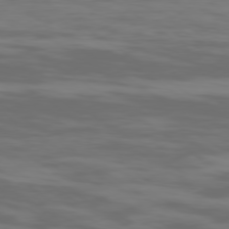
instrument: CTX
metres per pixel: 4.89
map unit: Ap
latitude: -79.5021
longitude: -103.2915
